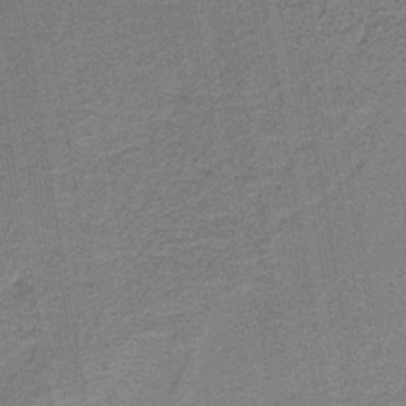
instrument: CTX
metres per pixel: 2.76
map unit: HNb
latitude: -39.5777
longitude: 51.1053
